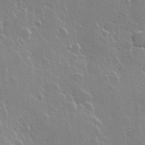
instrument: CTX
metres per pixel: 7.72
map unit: Hve
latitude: 22.6679
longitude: 149.1620
